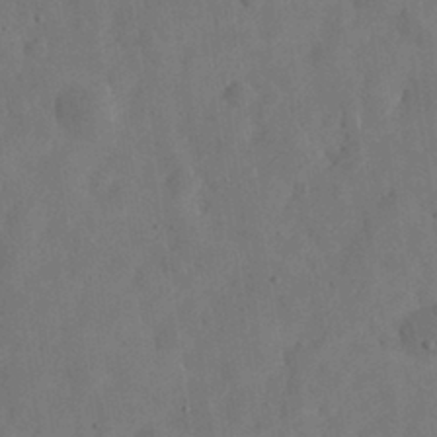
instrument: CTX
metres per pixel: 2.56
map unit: eHh
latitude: 30.4979
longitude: -73.7828
